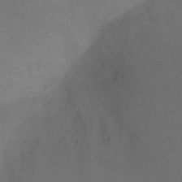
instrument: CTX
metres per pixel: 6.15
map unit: Ht
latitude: -11.2187
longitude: -34.8758
